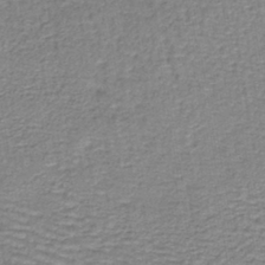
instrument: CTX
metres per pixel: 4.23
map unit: lHb
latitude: -40.0850
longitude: 62.2739
